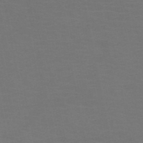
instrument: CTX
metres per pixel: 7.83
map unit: HNb
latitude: -51.3887
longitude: -42.5924
